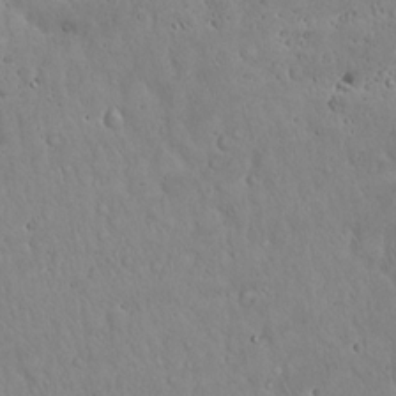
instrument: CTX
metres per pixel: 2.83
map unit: Hto
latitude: 17.4993
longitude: -59.1214
